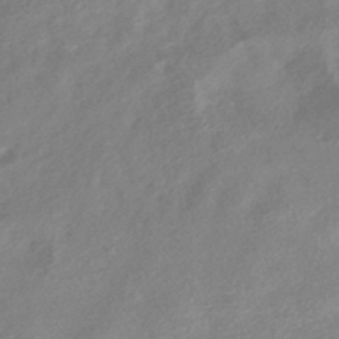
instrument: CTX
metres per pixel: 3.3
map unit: HNhu
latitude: -42.3495
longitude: 91.1243
